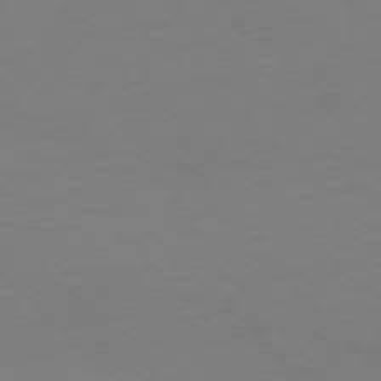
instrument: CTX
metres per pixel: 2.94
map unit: Ap
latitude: -77.2565
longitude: -71.4804
